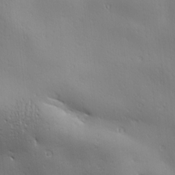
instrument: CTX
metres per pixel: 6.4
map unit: Ave
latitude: 19.5182
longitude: -138.2145
